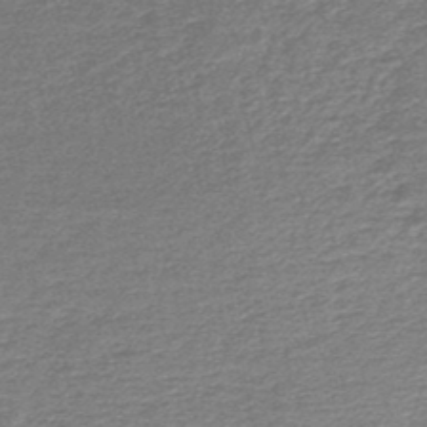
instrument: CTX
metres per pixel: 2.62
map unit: lHb
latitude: -45.6533
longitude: 57.8044
